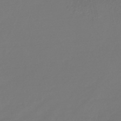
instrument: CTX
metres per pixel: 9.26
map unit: lHb
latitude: -46.4440
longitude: 74.8786
